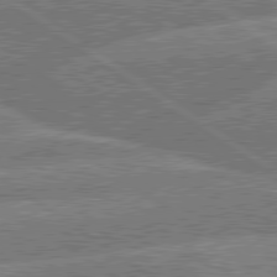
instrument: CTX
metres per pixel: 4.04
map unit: lApd
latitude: 79.9150
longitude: -157.0080
